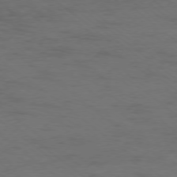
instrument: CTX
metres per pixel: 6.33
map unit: Ap
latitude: -77.1431
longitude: -76.4412
